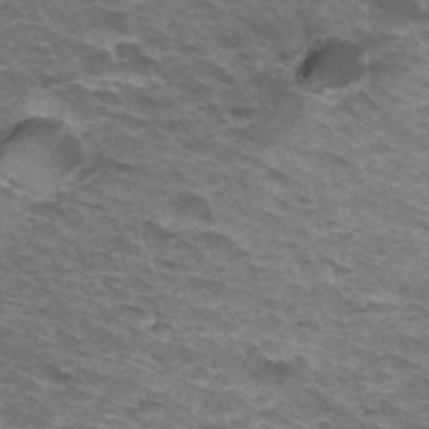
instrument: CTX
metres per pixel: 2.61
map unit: Hto
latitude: 33.4049
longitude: -41.3859
